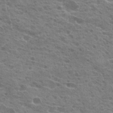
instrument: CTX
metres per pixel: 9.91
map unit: Hto
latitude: 22.6868
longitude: -39.8772
